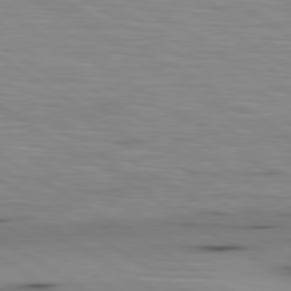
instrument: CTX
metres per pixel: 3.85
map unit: lApd
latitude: 80.0444
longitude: 160.7652
